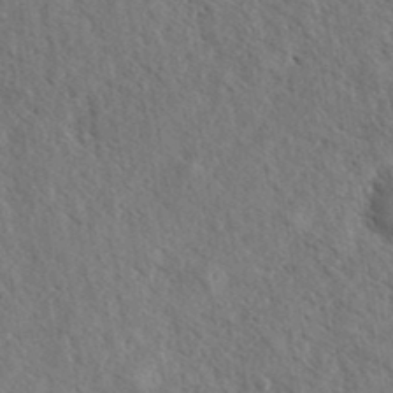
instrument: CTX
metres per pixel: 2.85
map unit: eHh
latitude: 36.8947
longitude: -138.3278
